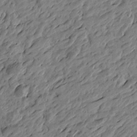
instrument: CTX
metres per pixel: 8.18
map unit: Htu
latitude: -3.6910
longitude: -179.6127
